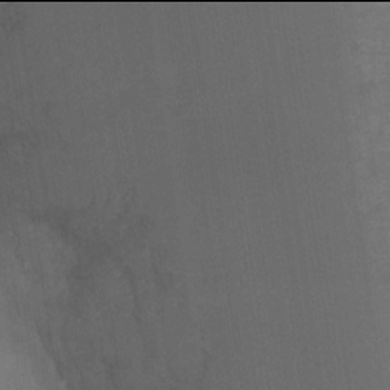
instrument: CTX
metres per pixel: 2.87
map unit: Ht
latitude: -6.0094
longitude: -29.4804
